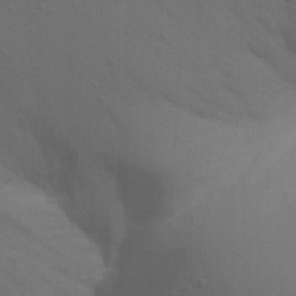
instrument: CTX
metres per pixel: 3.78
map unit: Nhu
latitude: 22.2333
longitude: -73.4427
